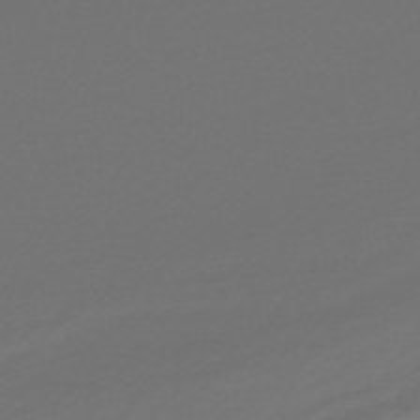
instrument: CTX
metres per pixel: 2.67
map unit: lHb
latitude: -44.8597
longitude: 68.8974
